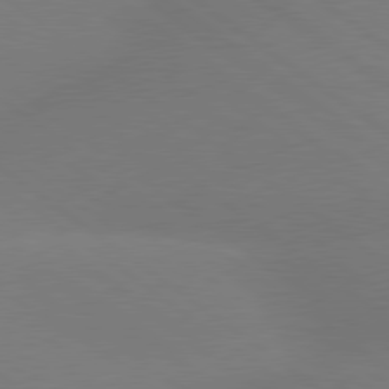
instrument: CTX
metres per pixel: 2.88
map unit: lApd
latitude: 79.5182
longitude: -150.6679
